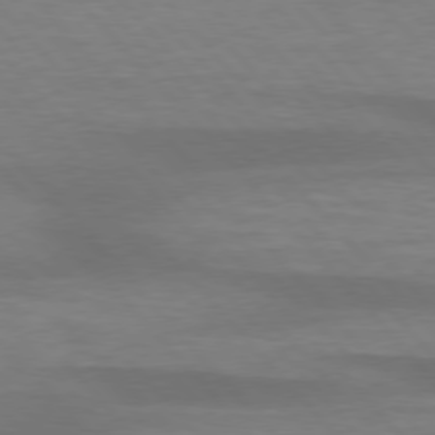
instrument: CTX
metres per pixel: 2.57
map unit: lApd
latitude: 76.2711
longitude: -59.1025
